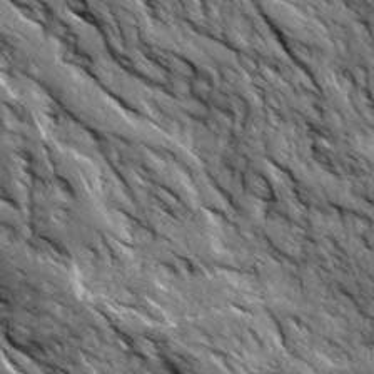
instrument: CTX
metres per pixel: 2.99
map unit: Ave
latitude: 19.1781
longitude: -134.5545
